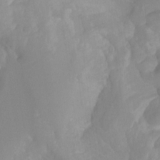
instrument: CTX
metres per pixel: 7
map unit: Hto
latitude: -8.3684
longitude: -52.2145
